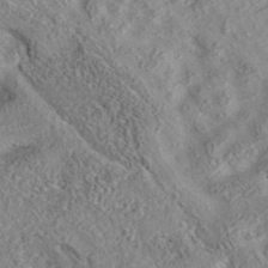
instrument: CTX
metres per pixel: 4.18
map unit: eAb
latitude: 35.9528
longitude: 108.8786
